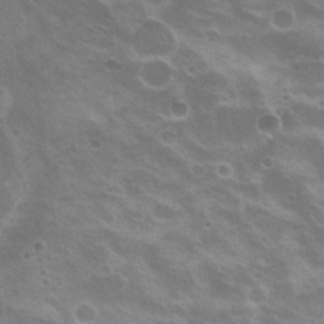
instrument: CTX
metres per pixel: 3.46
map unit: Nhu
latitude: 20.7058
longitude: -30.8569
